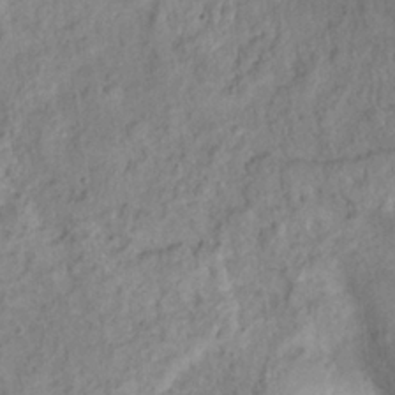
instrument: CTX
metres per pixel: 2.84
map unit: Hto
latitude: 13.6694
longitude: -38.5735
